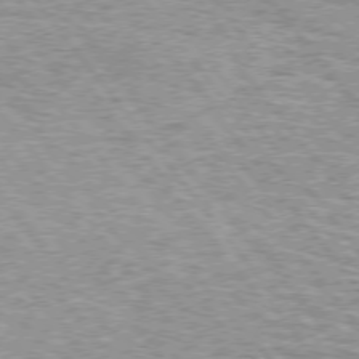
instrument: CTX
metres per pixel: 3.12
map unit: lApd
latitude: 74.6868
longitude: -76.5545
